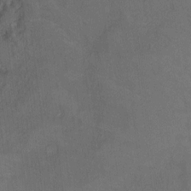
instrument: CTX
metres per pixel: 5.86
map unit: Ht
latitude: 5.0080
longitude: -36.6680
